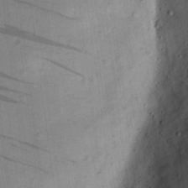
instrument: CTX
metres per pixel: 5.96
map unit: Nhu
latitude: 18.1200
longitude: -78.3845
